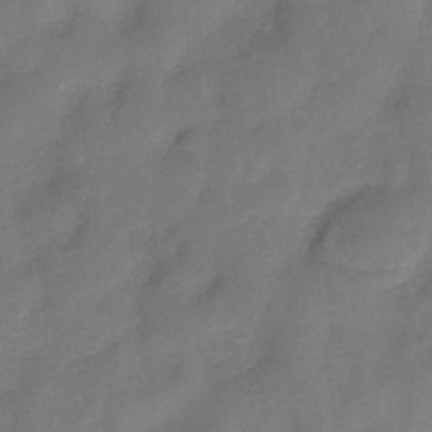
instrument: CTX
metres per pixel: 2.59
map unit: eHh
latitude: -39.5210
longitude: -29.0080
